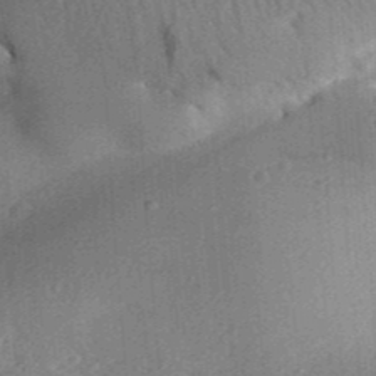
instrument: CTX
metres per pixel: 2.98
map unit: Aa
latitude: 31.1781
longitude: -142.1767
